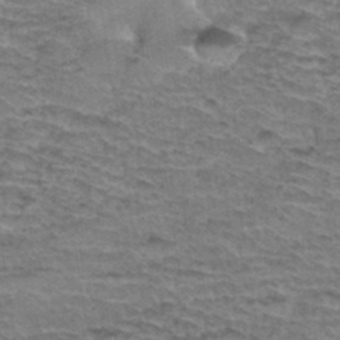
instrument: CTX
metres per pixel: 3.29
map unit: Hto
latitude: 36.5735
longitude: -43.4993
